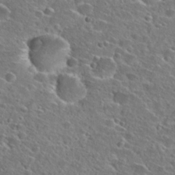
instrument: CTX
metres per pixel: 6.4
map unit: Hto
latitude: 25.3670
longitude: -46.5546
